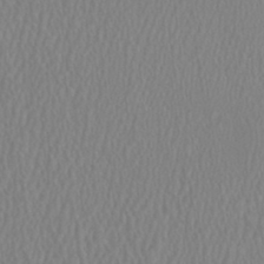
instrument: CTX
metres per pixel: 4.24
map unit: HNhu
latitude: 0.9702
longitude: -0.1955
